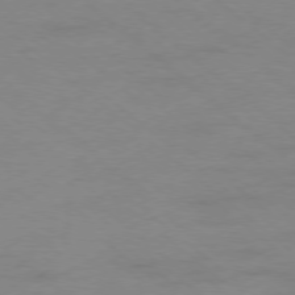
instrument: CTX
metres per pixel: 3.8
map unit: Ap
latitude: -78.5195
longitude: -55.0647
